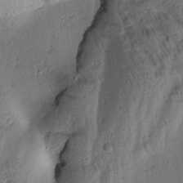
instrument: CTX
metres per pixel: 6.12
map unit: Htu
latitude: 2.6301
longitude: 178.5951
